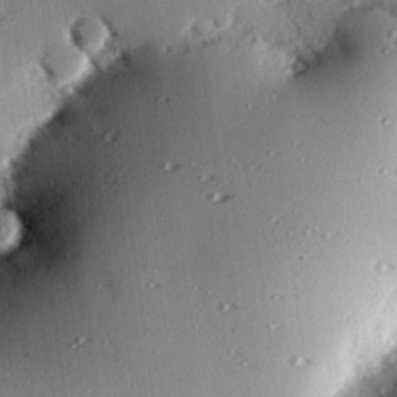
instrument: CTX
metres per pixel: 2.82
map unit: eHh
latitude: 22.8002
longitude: -89.5749
